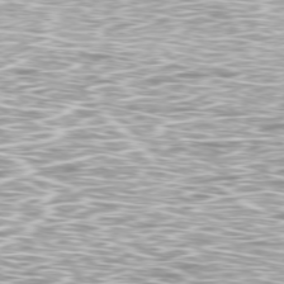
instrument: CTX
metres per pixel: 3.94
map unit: Ap
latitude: -79.4454
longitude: -71.7261
